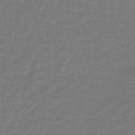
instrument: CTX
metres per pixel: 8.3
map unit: lHb
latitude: -44.5385
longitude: 68.5006
